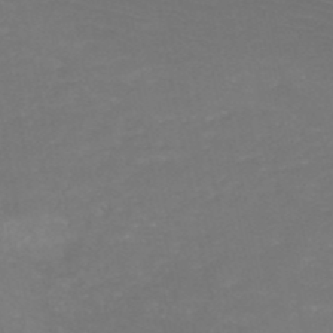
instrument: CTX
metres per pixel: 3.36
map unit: HNb
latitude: -50.2361
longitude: -44.3089
